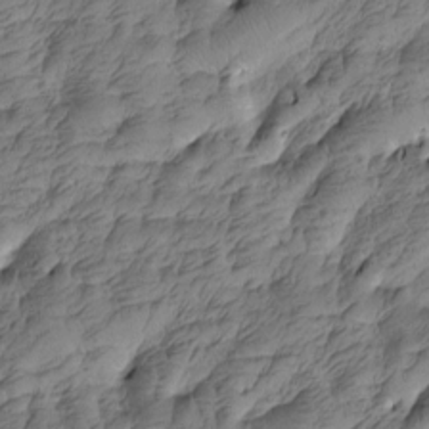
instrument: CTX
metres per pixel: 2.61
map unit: Htu
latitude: -5.3509
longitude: -178.3090
